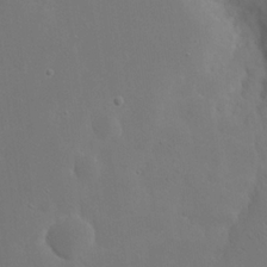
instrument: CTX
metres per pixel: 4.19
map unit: eHh
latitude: 19.3481
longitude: -67.1781
